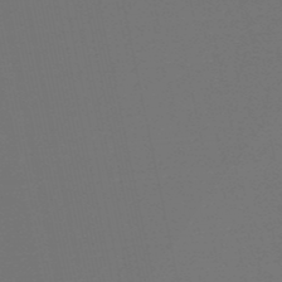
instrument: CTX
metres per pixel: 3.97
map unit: eHb
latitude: -50.5574
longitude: 71.7478
